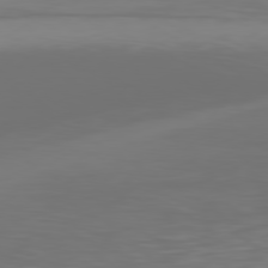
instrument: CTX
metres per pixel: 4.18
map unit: Ap
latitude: -80.3873
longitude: -94.0255
